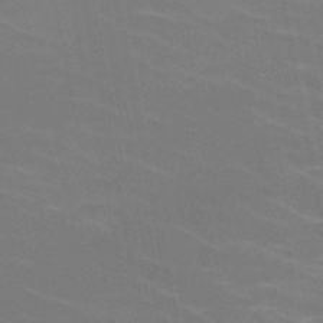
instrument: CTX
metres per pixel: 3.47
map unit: HNb
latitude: -49.4455
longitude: -48.3656
